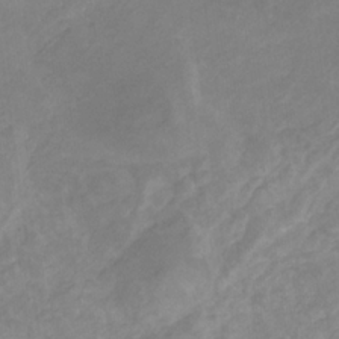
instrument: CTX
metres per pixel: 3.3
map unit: eHb
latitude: -31.4832
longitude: 68.3873
